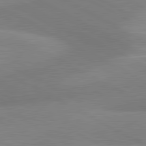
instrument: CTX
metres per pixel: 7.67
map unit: lApd
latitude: 80.8758
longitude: 125.2187
